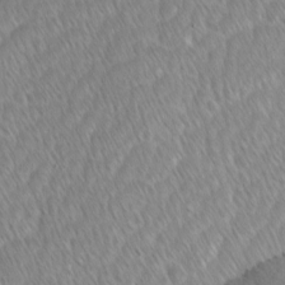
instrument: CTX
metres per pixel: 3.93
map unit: Ave
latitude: -1.1620
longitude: -114.0822
